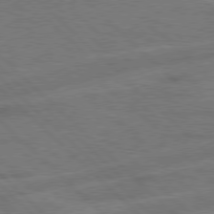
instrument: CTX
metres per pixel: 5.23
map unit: Hpe
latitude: 77.8205
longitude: -151.6694
